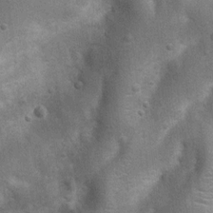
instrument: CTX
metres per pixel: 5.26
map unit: Nhu
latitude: 7.2537
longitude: -22.7057
